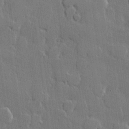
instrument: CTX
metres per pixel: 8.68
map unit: lHvf
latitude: 21.1214
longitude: 146.5951
